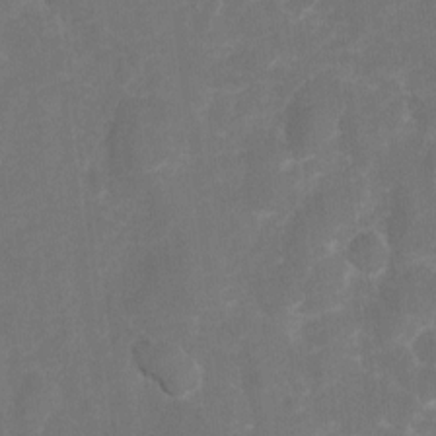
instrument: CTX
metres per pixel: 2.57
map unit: Hto
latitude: 4.8947
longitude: -32.0255
